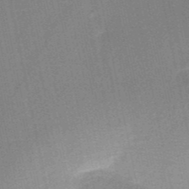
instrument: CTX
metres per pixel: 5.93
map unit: HNb
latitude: -52.2550
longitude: -46.6680
